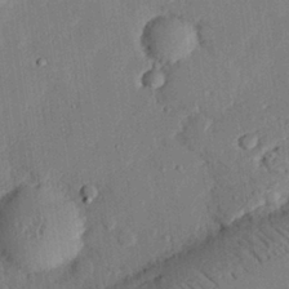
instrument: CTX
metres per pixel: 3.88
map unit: eHh
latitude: 27.7261
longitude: -82.3278
